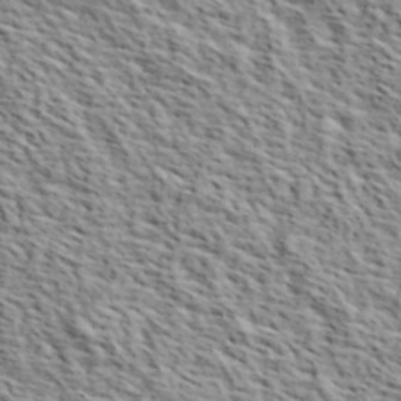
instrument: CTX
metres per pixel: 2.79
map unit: lHvf
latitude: 40.1010
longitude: -86.8002
